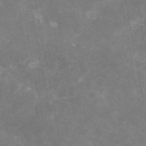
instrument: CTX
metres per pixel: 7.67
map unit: eAb
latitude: 46.4223
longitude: 124.7463
